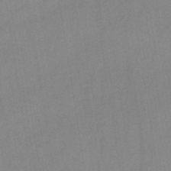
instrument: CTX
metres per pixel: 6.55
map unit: lHb
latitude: -44.8408
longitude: 67.3321
